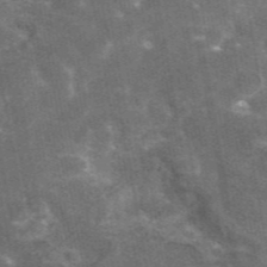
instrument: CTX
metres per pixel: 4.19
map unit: eAb
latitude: 46.3657
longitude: 119.8800
